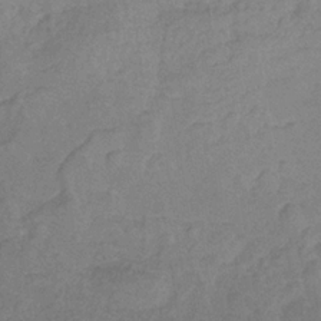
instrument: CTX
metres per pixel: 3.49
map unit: eHb
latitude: -34.0094
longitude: 76.2550
